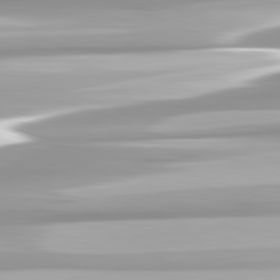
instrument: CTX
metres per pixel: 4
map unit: lApd
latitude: 82.5923
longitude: -138.8569
